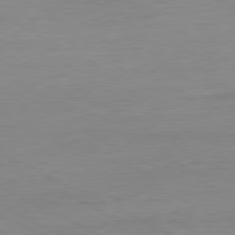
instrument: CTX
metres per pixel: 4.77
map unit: Ap
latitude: -81.0865
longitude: -95.4238
